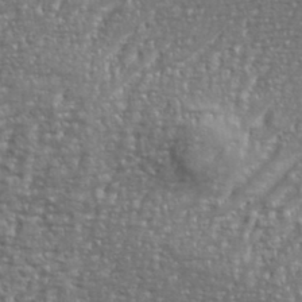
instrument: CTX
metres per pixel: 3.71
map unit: eHh
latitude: 35.2914
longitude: -133.9150
